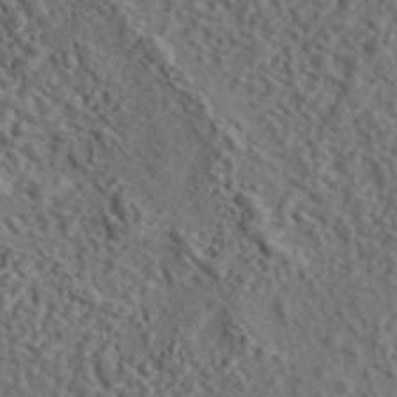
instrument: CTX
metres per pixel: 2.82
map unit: eAb
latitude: 43.5749
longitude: 115.1242
